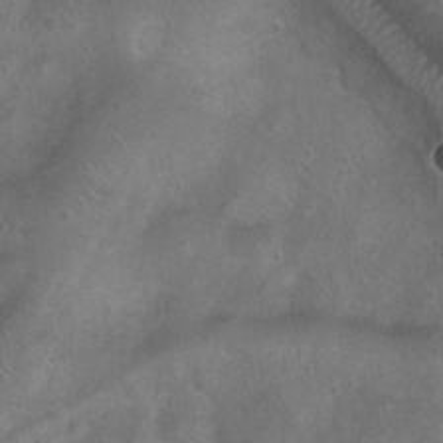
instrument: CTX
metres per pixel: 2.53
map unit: Ht
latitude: 4.3467
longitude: -20.6301
